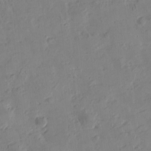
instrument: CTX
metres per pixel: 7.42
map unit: Htu
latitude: -3.3887
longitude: -176.1389
